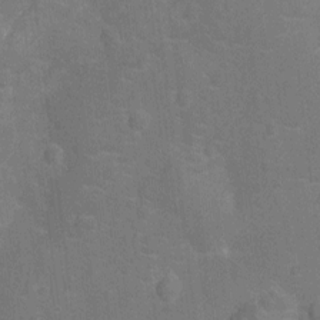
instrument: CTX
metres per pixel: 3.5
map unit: Nhu
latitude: -14.6708
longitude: -25.0836
